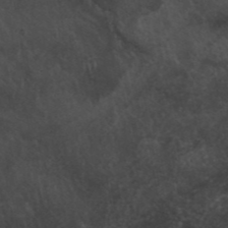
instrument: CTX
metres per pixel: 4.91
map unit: ANa
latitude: 42.1200
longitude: 54.5007
